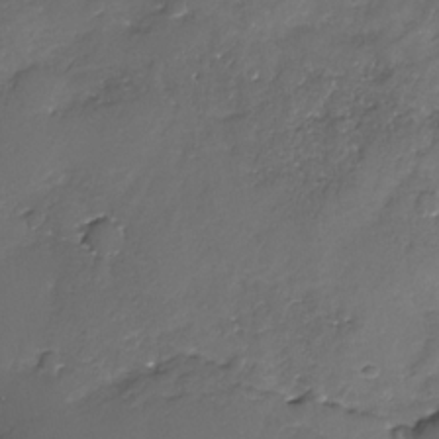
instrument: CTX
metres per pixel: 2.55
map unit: Nhe
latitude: -31.9745
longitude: -93.1781
